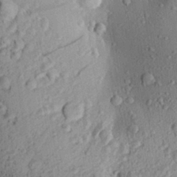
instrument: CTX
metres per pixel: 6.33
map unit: Aa
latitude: 28.7057
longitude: -131.4238
